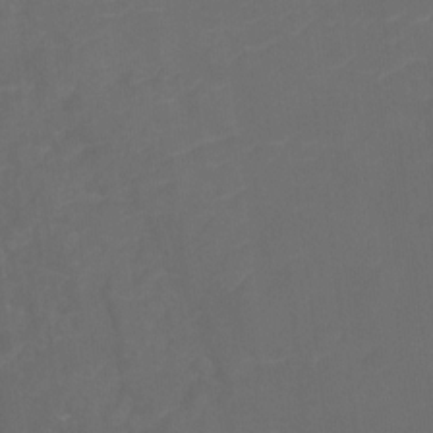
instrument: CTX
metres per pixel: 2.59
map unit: Ht
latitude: -9.6155
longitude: -35.2726
